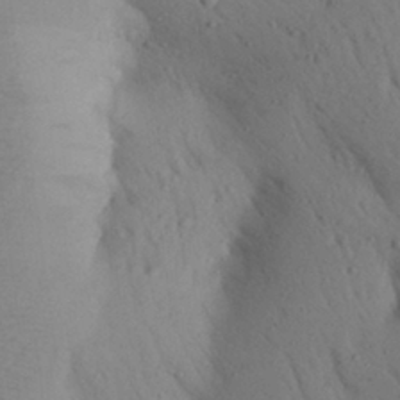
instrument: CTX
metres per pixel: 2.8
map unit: Aa
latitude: 28.1389
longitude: -147.8584
